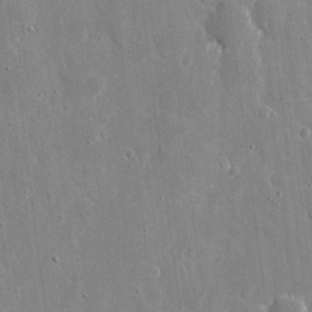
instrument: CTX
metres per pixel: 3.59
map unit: eHh
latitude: 9.6127
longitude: -69.6316
